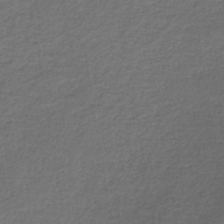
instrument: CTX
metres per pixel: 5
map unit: HNb
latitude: -43.7477
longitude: 49.5966
